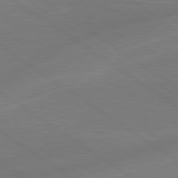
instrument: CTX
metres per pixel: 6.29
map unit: lApd
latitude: 79.0648
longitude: -142.9325
